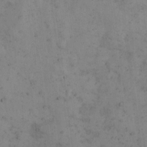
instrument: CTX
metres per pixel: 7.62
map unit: Hto
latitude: 8.1956
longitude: -59.3482
